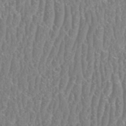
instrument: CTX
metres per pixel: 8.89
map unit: HNhu
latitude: -48.4062
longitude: 29.9745
